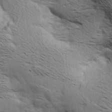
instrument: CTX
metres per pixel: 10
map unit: Aa
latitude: 8.8947
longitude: -142.0822
